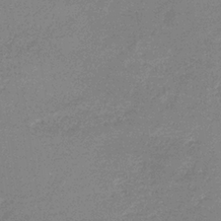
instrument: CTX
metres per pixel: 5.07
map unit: lHb
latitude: -33.5966
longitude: 69.4076
